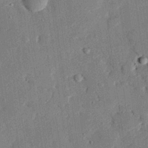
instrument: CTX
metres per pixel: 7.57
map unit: eHh
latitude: 27.8961
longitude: -82.0444
